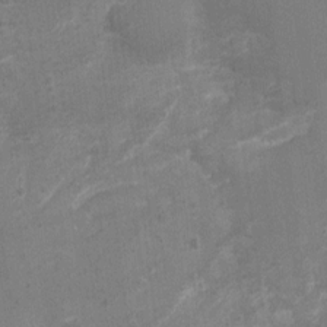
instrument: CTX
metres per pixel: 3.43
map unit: Ht
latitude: -0.9920
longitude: -15.9906
